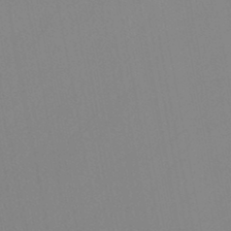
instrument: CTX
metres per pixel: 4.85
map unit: lHb
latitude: -46.0661
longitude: 75.3699
